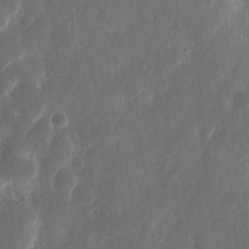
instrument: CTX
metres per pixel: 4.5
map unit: eHh
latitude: 11.4993
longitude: -72.5357
